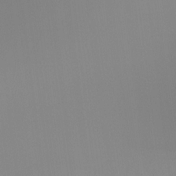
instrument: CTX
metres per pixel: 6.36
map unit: Ht
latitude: -16.4818
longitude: -45.6316
